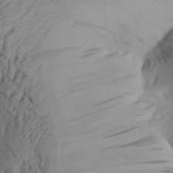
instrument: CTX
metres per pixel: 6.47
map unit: Aa
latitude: 30.1767
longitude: -134.0444
